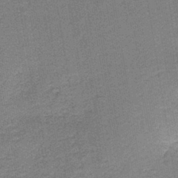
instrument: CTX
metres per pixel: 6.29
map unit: HNb
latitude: -38.9731
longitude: 50.6707
